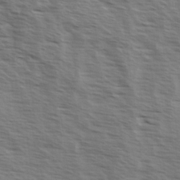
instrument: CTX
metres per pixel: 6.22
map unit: Ave
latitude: 14.3846
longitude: -102.9513
